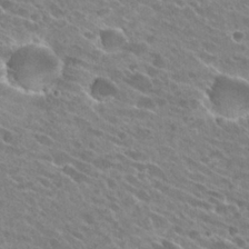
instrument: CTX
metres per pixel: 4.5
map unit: Hto
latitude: 26.0822
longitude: -42.1200
